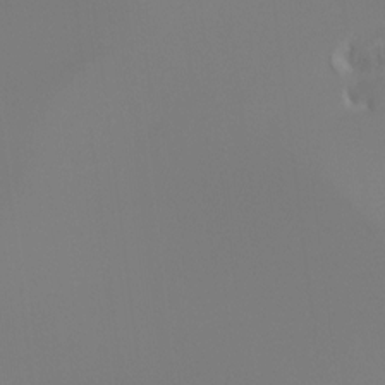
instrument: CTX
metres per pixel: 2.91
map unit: Hto
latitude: -8.8030
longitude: -46.0822
